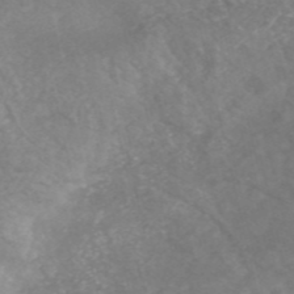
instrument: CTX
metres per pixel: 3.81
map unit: HNhu
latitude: -47.7099
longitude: 28.4062
